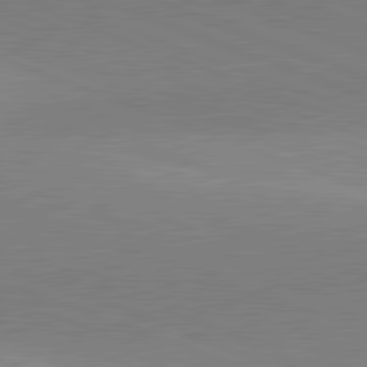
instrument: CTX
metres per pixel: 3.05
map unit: lApd
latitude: 81.9339
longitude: 136.0661
